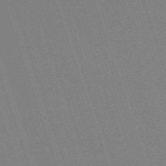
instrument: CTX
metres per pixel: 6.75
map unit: eHh
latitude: -64.3873
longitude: 51.3510
